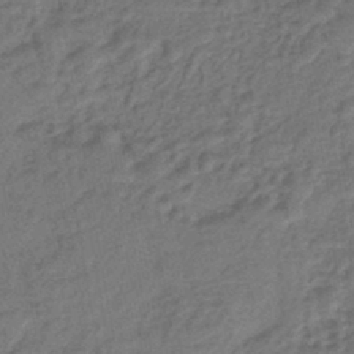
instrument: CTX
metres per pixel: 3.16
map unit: lHb
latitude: -42.7841
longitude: 79.6344
